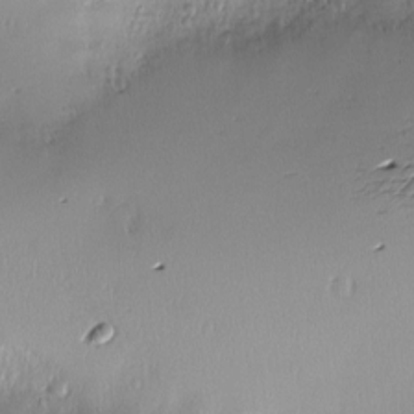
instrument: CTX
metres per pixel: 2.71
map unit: Nve
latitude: -8.8030
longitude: 173.1998
